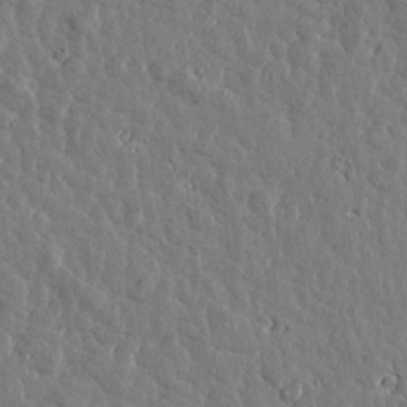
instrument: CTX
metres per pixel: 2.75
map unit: Htu
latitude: 1.1970
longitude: -179.0270
